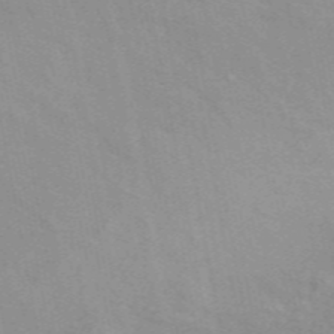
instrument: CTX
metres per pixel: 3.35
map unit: ANa
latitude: 49.7072
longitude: -72.8002
